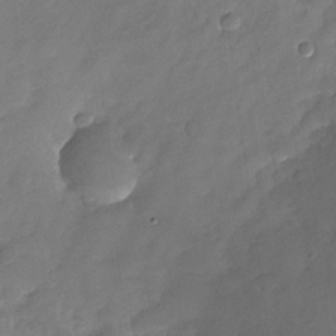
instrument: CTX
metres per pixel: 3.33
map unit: Nhu
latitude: -23.5777
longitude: -69.9150
